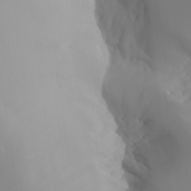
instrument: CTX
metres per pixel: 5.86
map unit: Aa
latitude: 24.3467
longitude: -127.4049
